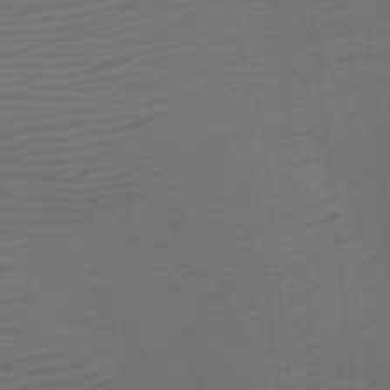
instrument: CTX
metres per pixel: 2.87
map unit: Nhu
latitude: -8.1039
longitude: -92.1389
